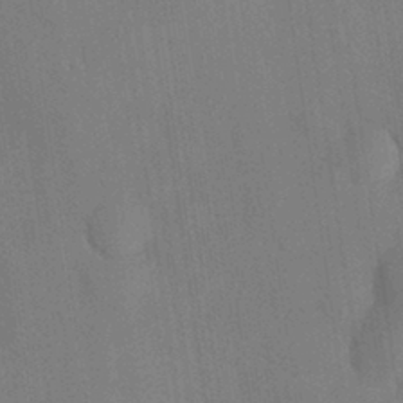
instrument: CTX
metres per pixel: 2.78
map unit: eHh
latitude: 27.5749
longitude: -80.1011
